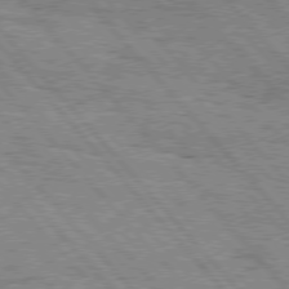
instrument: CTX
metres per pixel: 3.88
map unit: Hpe
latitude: 76.1955
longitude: -150.6301
